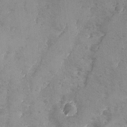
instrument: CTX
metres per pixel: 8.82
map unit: Ave
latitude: -8.0850
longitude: -118.6301
